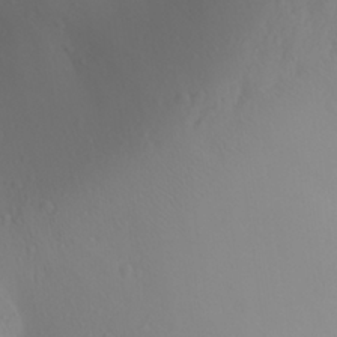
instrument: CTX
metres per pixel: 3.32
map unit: Aa
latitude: 27.6505
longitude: -147.1592
